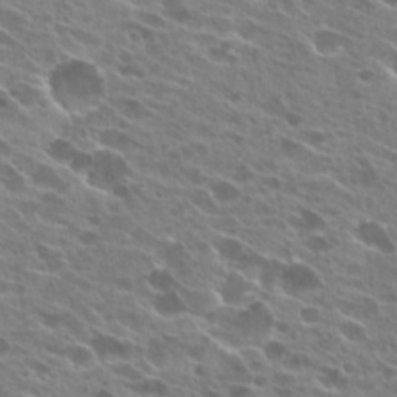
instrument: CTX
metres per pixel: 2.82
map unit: Hto
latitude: 24.3089
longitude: -41.5371
